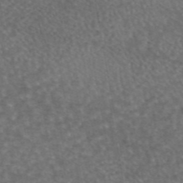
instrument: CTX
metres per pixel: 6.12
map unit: eAb
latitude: 45.4426
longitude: 114.4062
